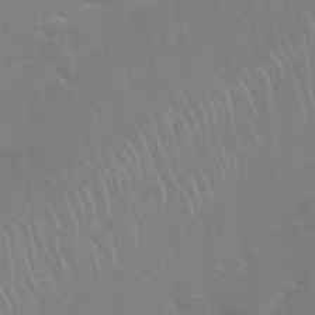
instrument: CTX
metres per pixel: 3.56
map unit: Nhu
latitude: 27.3104
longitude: -61.6694
